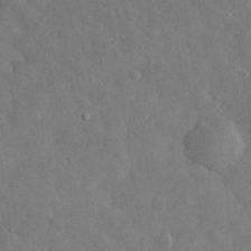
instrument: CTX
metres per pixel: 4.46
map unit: eHh
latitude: 32.3845
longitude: -77.8583
